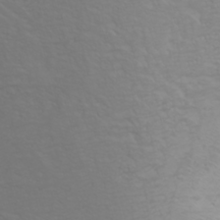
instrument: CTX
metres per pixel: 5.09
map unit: Nhu
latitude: -0.2740
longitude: -75.8583
